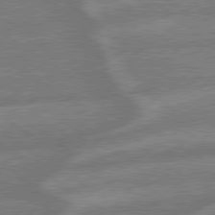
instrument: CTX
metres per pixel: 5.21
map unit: lApd
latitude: 79.2726
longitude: -165.4615
